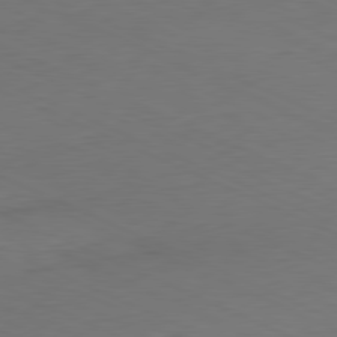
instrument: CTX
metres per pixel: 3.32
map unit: Ap
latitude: -81.3888
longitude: -68.2334
